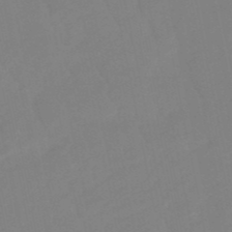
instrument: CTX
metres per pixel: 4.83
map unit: lHb
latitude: -49.5022
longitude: 80.7463
